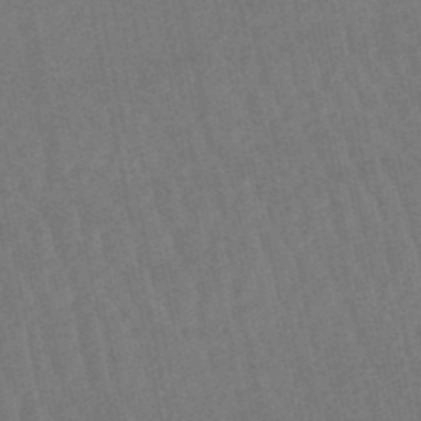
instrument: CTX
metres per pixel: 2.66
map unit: lHb
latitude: -50.3684
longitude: 80.5007
